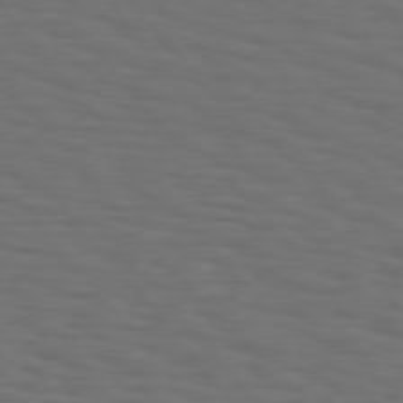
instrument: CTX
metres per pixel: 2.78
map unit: Hpe
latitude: 75.8205
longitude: -131.8017
